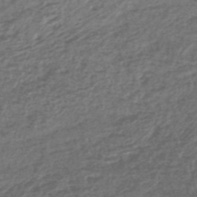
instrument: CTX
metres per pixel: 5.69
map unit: lHb
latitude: -43.6532
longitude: 72.4440
